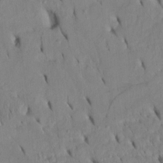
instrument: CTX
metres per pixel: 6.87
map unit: Htu
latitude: -3.2564
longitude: 152.1228
